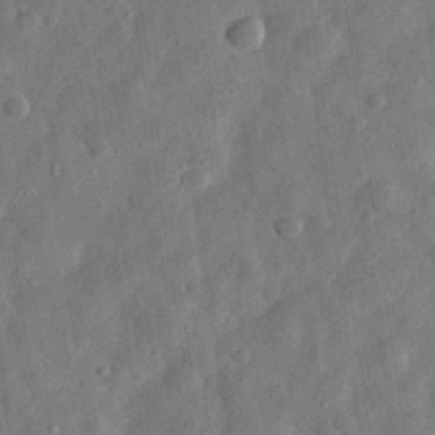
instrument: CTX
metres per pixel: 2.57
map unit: eHh
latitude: 30.8947
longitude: -74.7435
